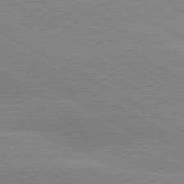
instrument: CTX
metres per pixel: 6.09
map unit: lApd
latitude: 80.5735
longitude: -152.7813
